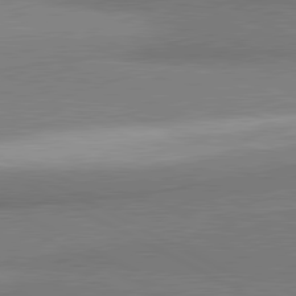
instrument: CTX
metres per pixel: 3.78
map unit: lApd
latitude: 81.1592
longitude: 163.3698
